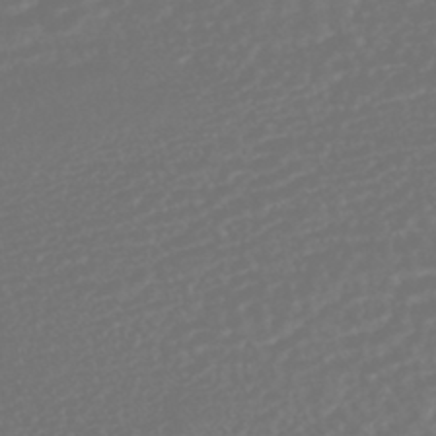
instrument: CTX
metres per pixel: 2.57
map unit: HNhu
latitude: -45.5777
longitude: 103.8611
